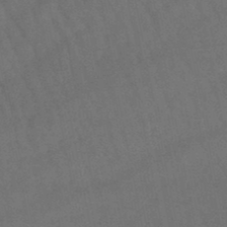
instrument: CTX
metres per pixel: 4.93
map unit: lHb
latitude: -47.3698
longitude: 62.5196
